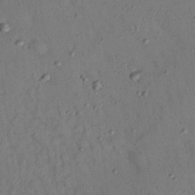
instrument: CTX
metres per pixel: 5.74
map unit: Nhu
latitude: 25.3859
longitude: -73.4994
